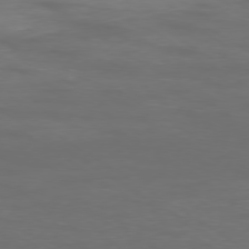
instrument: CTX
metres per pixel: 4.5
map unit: Ap
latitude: -78.6896
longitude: -92.9513
